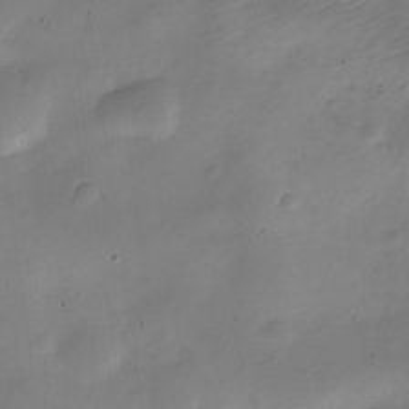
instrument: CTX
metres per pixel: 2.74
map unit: Nve
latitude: -24.5951
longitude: 105.8800
